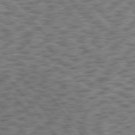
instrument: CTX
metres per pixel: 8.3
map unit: Hpe
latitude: 74.9892
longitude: -135.3670
